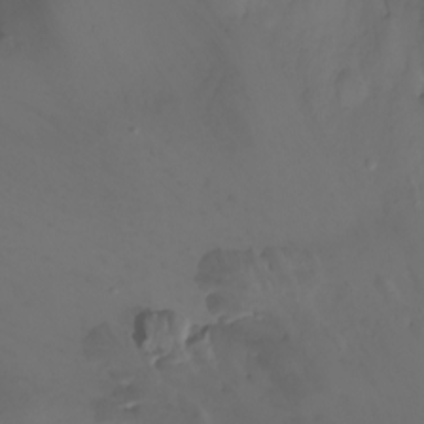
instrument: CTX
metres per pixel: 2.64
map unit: Nhu
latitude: -4.5384
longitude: -73.6127
